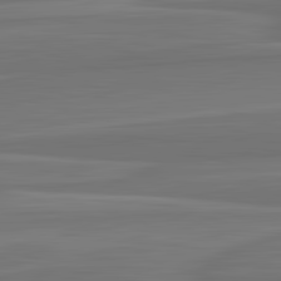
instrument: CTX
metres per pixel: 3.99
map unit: lApd
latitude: 82.8002
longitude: 168.5195
